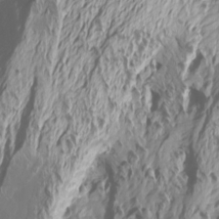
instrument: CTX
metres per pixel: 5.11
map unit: Htu
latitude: -6.7841
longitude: -71.2726
